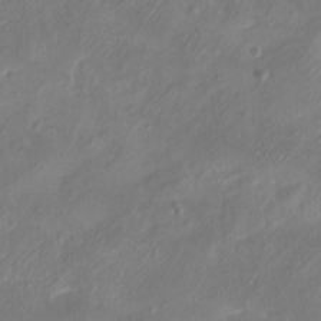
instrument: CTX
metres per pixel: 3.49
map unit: eHh
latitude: -5.8044
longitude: -77.6882
